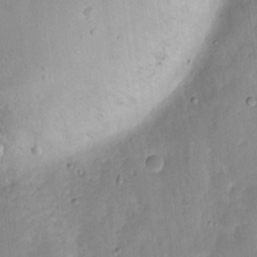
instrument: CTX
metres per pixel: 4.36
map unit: eHh
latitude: 4.9892
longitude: -68.5357
